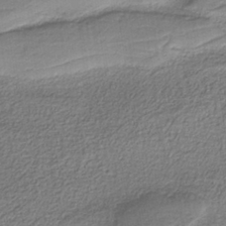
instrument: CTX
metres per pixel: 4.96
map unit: HNb
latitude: -37.6532
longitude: 53.6532
